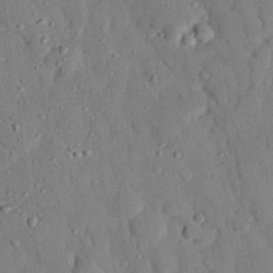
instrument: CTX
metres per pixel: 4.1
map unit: eHh
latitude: 27.2159
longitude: -79.1403
